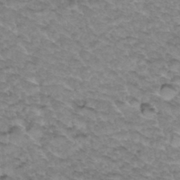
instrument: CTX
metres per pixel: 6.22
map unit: Hto
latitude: 34.6112
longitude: -47.7828
